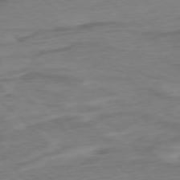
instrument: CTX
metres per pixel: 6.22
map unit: Ap
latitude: -76.6518
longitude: -77.5560
